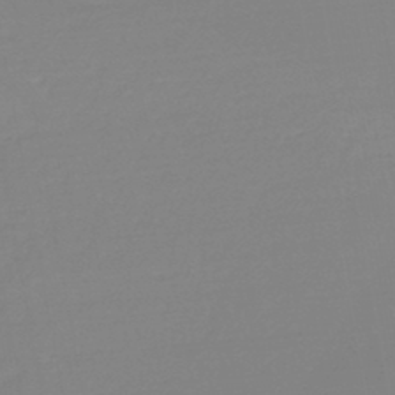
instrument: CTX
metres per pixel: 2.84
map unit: HNb
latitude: -45.6344
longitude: -35.1781
